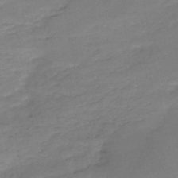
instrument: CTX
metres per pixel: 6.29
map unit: HNb
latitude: -49.7289
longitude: -39.3104
